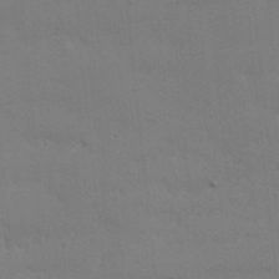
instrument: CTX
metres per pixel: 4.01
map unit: Nhu
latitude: 21.1026
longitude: -72.8002
